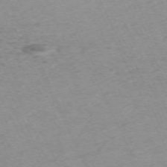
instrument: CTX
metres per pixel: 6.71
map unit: Hpe
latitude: -70.5196
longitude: 14.7652
